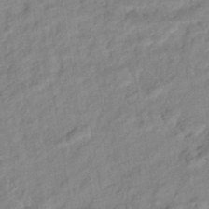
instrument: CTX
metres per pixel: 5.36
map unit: eHb
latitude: -41.5588
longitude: 83.1431
